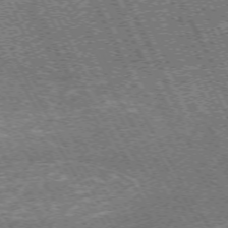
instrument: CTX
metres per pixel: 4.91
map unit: Hpe
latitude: -72.0661
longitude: 12.8597
